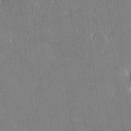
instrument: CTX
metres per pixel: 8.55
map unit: HNhu
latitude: 6.6679
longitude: 2.9730
